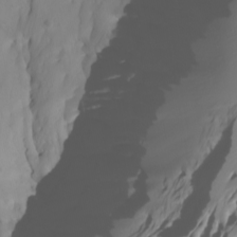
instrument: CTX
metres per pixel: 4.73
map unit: Htu
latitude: -7.1998
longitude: -67.8583
